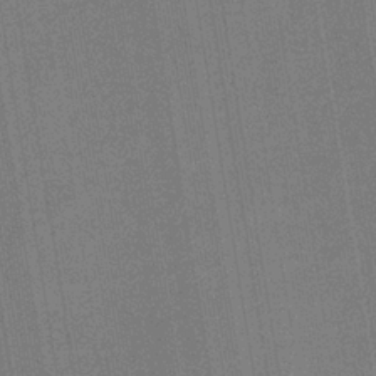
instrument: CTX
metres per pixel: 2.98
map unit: HNb
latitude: -35.4265
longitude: 55.1998
